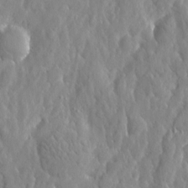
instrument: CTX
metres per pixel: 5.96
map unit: Htu
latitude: -2.4251
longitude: 179.5588
